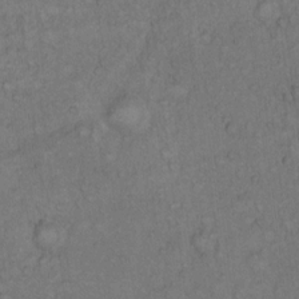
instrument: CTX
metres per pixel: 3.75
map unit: Hto
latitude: 12.1578
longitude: -57.5182
